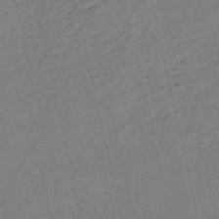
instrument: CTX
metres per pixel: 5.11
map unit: HNb
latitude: -54.1228
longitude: -45.8772
